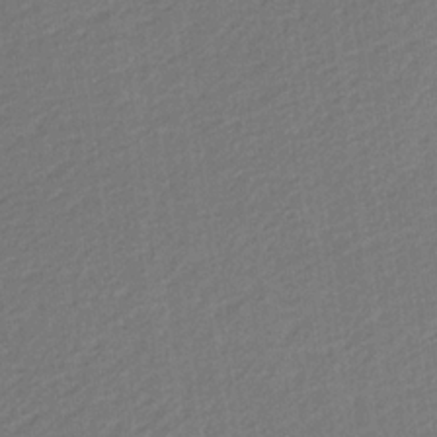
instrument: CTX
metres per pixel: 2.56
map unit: eHb
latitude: -30.3873
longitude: 70.1039
